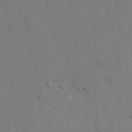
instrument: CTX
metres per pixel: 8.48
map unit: eHh
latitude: 22.9703
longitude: -69.3482
